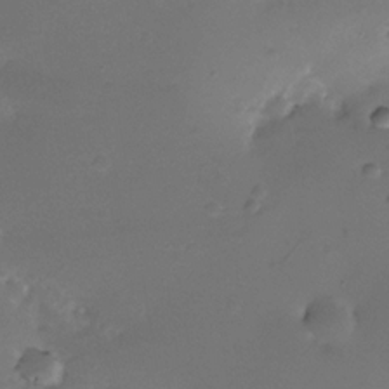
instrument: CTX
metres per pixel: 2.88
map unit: Nhe
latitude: -35.5588
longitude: -117.7072
